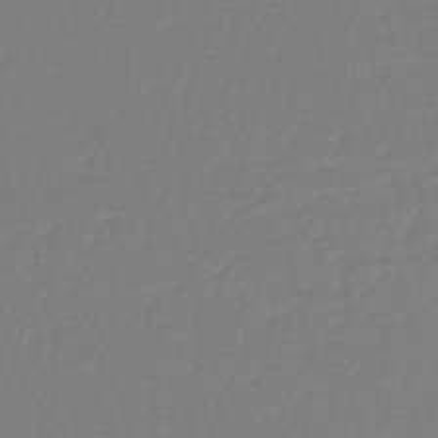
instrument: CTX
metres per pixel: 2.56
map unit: eHh
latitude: -42.1983
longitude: -33.3293
